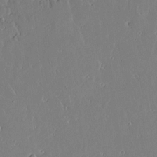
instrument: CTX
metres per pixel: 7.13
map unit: Aa
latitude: 12.5924
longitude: -126.8002
